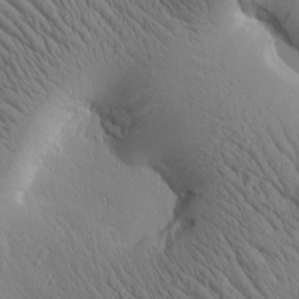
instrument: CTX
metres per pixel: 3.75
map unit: Htu
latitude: 1.1592
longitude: 175.1809
